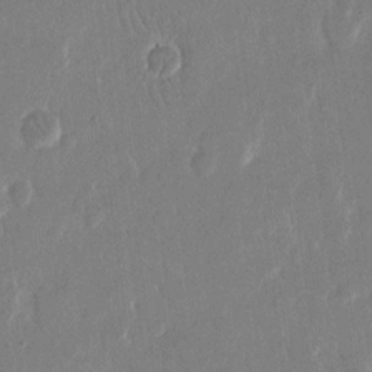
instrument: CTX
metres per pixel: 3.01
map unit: eHh
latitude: 14.6869
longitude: -70.2333
